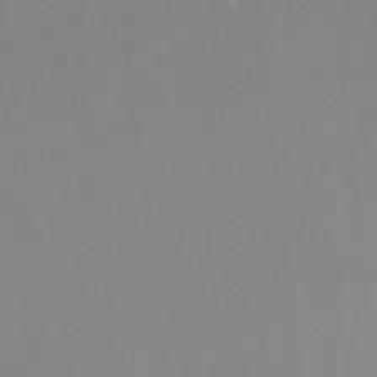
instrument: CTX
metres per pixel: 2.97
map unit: lHvf
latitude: -10.3684
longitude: -100.3845
